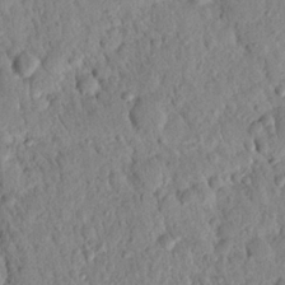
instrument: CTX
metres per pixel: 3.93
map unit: Nhu
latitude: 21.8773
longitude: -77.1592
